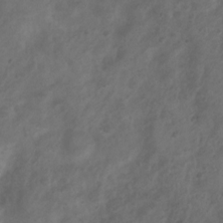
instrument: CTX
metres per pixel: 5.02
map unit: Nhu
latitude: 6.7057
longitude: -22.5357
